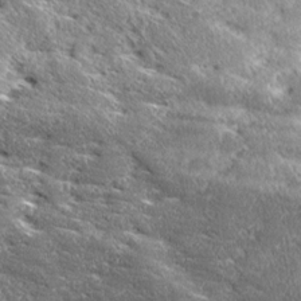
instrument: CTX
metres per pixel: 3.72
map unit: Ave
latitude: 17.5938
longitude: -137.4805
